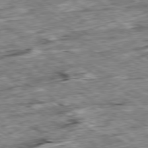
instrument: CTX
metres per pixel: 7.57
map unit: Ap
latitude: -79.9367
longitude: -84.9514
